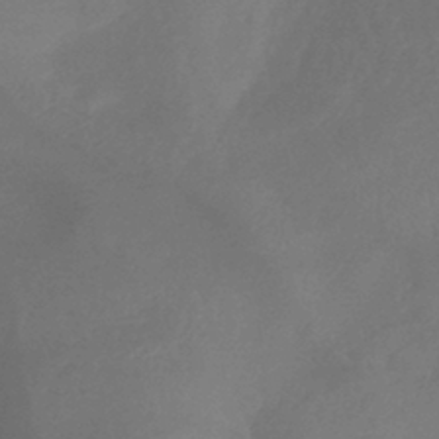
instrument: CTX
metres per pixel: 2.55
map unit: lHb
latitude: -39.6533
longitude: 74.8030
